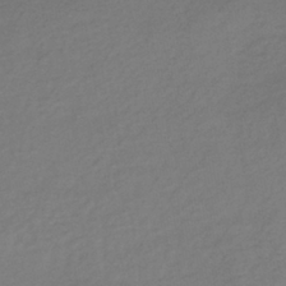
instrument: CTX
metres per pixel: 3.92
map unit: lHb
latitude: -37.8989
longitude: 70.8786
